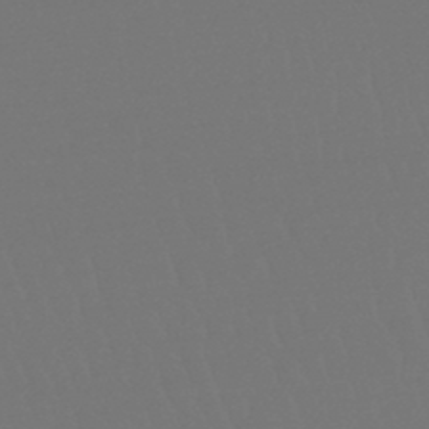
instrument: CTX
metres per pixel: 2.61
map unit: lHb
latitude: -46.8030
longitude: 65.5588
